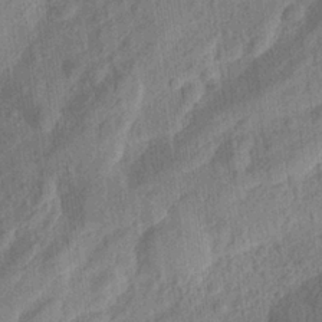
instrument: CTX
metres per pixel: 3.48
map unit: Aa
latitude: 24.5734
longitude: -143.7639
